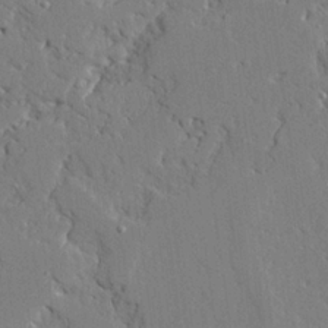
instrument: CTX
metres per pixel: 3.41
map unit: Ave
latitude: 23.6505
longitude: -129.9906
